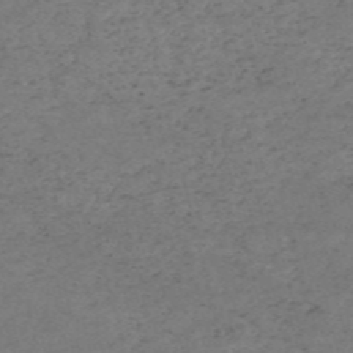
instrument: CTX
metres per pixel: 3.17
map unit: HNb
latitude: -55.7100
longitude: -44.3467
